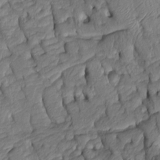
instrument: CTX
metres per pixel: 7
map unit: Htu
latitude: -6.6140
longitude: 154.8975
